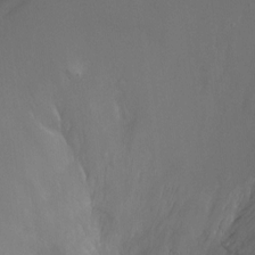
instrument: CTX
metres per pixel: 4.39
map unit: Ht
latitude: -8.6329
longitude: -31.6316
